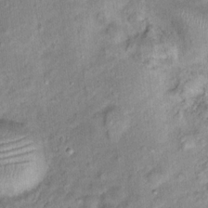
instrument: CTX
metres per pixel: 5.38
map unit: Ht
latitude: 14.4223
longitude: -40.8757
